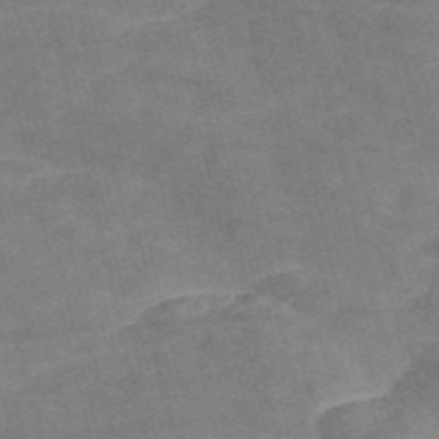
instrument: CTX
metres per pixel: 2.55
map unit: Nve
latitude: -57.4643
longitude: 51.0864
